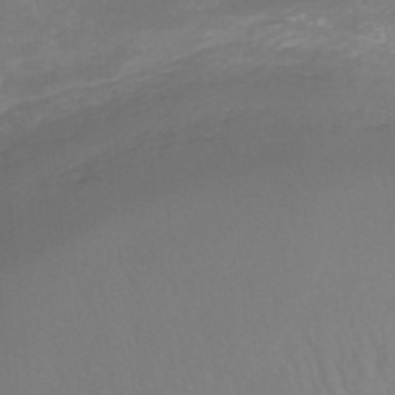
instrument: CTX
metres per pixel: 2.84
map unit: HNhu
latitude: -47.3320
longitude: 29.7667
